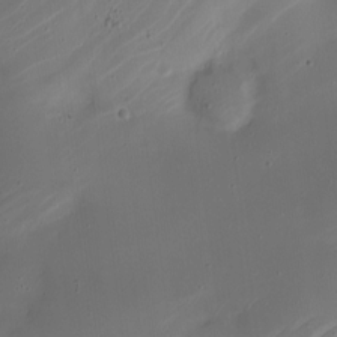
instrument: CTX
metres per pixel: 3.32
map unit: Nhe
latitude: -19.4454
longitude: 144.1606
